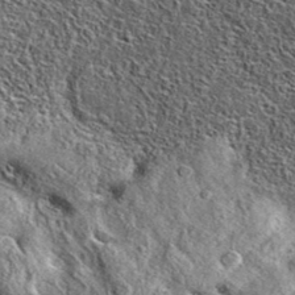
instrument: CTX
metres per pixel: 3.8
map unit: eAb
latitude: 37.0647
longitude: 109.7289
